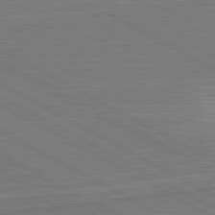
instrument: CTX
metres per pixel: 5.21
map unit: lApd
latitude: 80.9136
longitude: 168.7652
